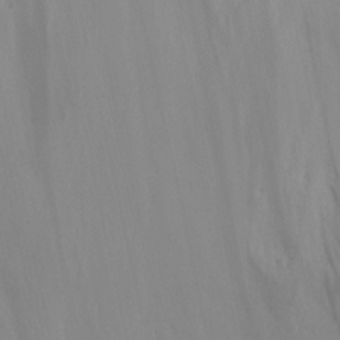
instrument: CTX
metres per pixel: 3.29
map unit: Ave
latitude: 15.4427
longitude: -129.8394
